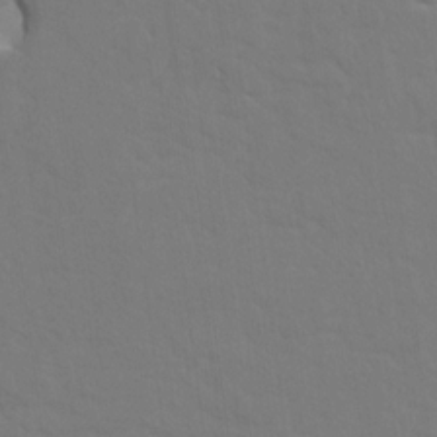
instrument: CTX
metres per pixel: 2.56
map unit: HNhu
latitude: 7.2159
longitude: -4.5735
